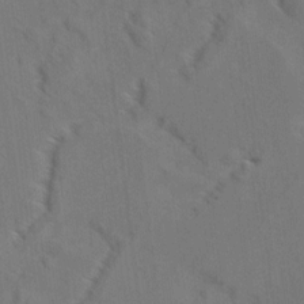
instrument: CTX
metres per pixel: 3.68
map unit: Aa
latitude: 10.1956
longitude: -142.3656
